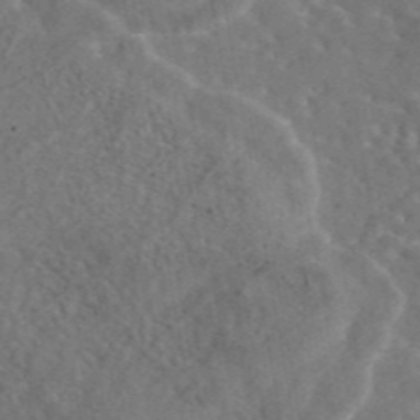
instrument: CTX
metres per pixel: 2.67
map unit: eAb
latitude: 45.0080
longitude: 110.6518
